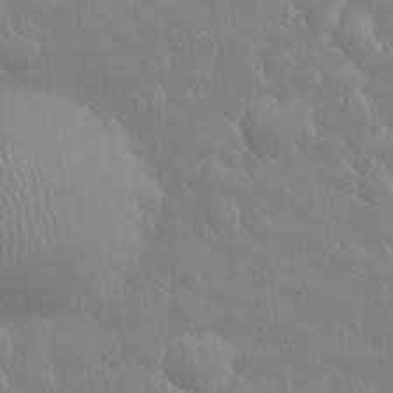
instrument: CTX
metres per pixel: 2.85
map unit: eHh
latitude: 32.8191
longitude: -60.5545
